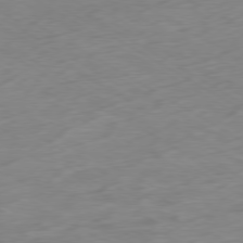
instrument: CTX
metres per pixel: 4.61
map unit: Ap
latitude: -79.1431
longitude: -57.8205
